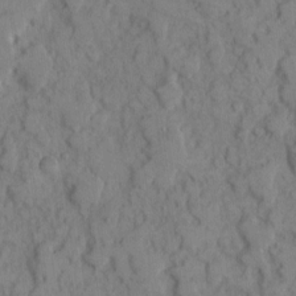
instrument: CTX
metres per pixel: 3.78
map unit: eHh
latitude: 8.4412
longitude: -64.8191
